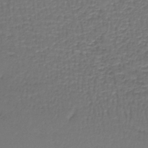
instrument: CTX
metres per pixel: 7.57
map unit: lHb
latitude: -43.6910
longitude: 58.8407
